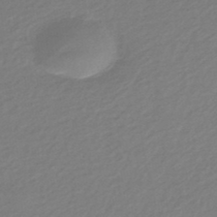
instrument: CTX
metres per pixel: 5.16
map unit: eHb
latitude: -44.7085
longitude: 89.5966
